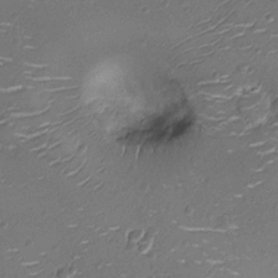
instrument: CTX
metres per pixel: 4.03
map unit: Nhu
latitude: -13.2754
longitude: -23.1781
